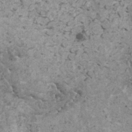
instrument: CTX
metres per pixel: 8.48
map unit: HNhu
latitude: 1.2725
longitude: 4.6896
